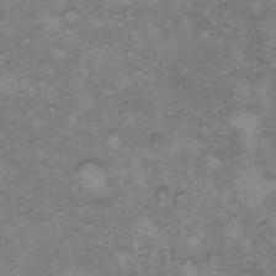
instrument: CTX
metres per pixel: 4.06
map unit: Hto
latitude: 8.5924
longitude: -60.1200
